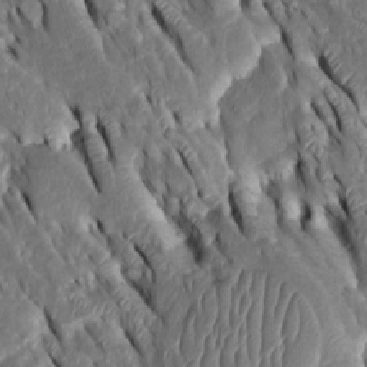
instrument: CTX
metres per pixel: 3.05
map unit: Htu
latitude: -1.0676
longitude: 149.2754
